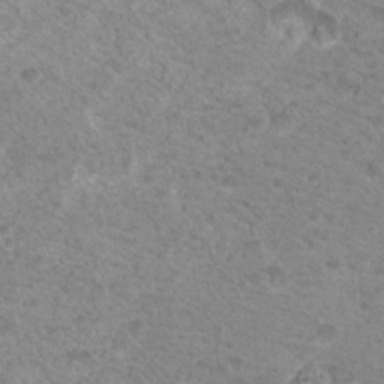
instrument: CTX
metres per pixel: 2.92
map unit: Nhu
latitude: 18.8380
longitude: -31.3482
